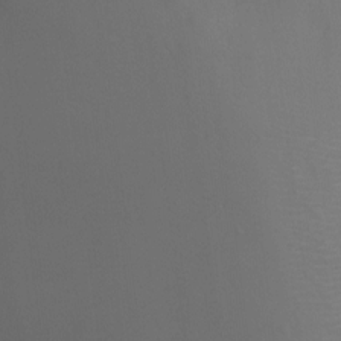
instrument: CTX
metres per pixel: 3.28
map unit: Ht
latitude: -3.6154
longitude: -25.6882
